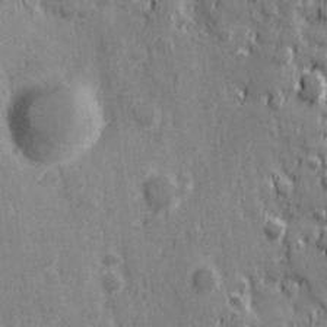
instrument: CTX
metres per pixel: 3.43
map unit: Hve
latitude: 25.4426
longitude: 146.5573
